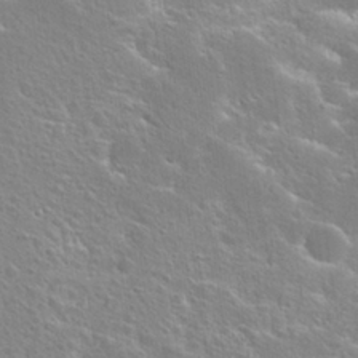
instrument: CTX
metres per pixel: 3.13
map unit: Hto
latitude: 25.3292
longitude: -44.9891
